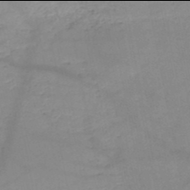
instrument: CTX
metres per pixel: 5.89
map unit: HNb
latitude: -50.0094
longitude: -40.7624
